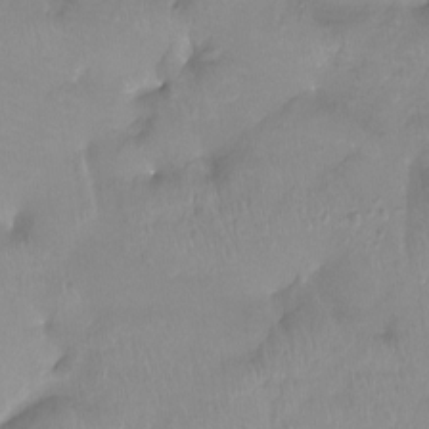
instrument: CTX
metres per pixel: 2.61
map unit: Htu
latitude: -13.7856
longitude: -45.8961
